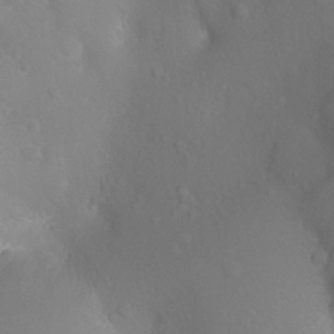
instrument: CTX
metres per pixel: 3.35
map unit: Ht
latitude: -2.9163
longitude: -26.1767
